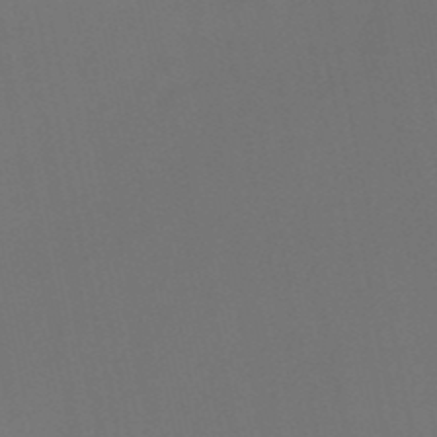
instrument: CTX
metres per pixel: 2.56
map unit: HNb
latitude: -51.7100
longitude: -46.8758
